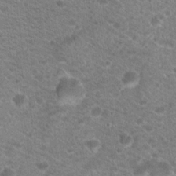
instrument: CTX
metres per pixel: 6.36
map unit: Hto
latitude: 19.7071
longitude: -37.6694
